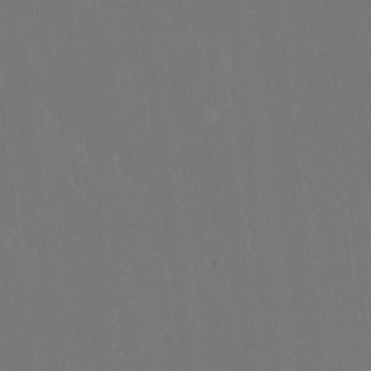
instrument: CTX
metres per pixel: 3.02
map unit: HNhu
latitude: 7.9339
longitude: 4.1983
